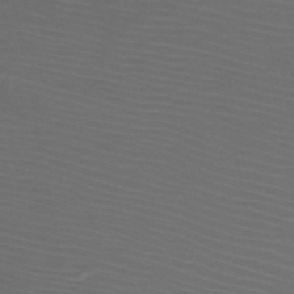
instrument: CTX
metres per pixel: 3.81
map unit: HNb
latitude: -50.2361
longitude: -44.1578
